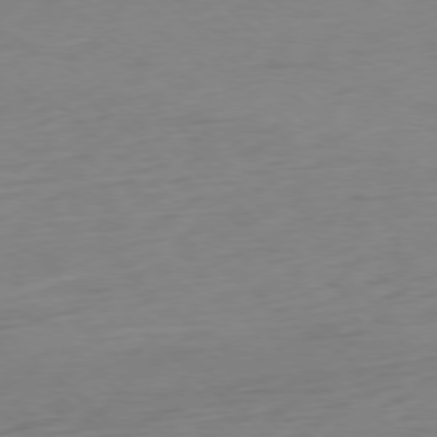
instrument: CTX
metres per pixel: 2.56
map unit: Ap
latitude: -77.8800
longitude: -91.2159
